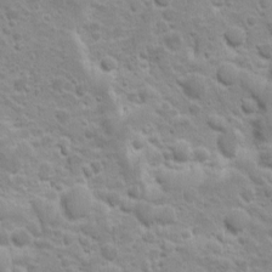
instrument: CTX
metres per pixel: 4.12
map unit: Ave
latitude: 10.2901
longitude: -104.4601
